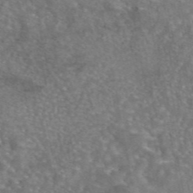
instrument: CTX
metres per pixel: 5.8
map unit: eAb
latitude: 45.8394
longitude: 106.6897
